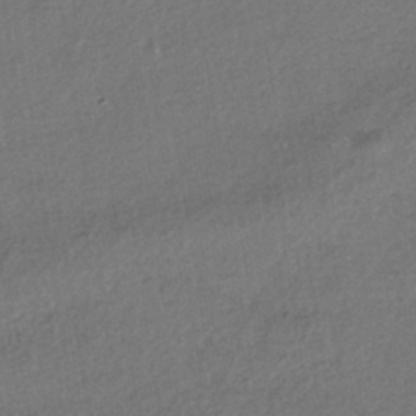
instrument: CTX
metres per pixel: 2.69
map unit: HNhu
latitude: -42.3873
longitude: 96.2929
